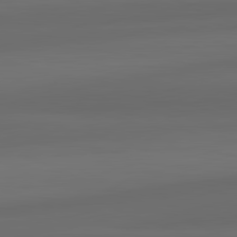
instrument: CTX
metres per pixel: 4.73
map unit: lApd
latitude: 82.2522
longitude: -172.2144
